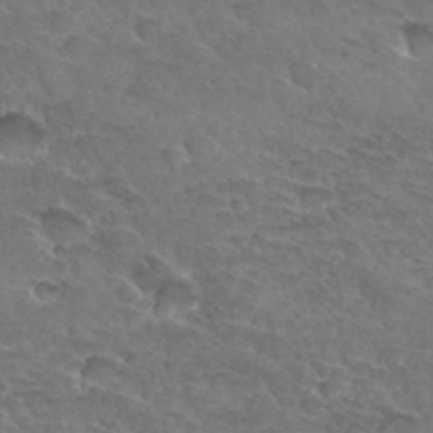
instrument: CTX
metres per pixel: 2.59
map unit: Hto
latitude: 33.3671
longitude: -45.9339
